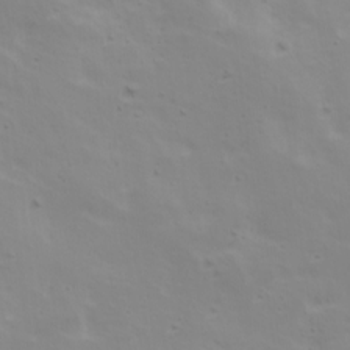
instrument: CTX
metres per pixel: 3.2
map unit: Ave
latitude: 17.4237
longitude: -133.5938
